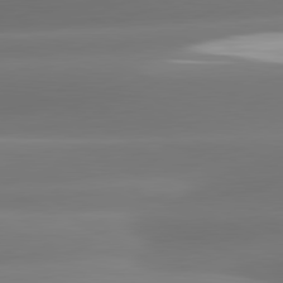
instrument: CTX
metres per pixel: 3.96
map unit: lApd
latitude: 81.1970
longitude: -161.2159
